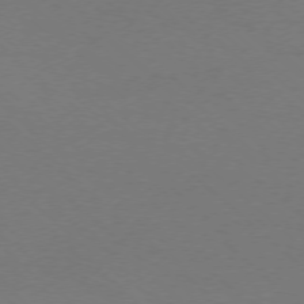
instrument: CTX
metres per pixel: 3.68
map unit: Ap
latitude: -76.4251
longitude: -76.9136
